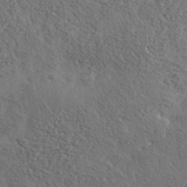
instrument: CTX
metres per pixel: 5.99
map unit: lHvf
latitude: 37.8395
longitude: -88.1389
